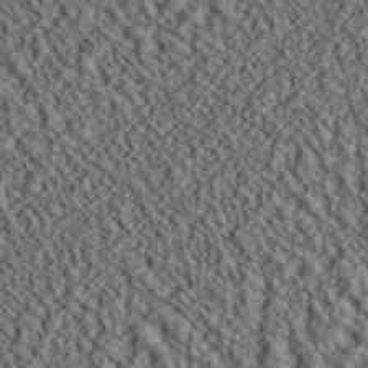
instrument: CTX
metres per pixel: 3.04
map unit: ANa
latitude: 40.1199
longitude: 30.1794
